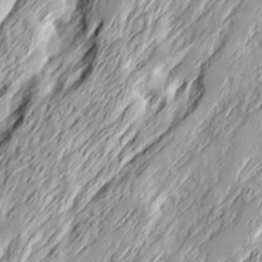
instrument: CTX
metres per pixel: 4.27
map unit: Ave
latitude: 15.3104
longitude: -136.6302
